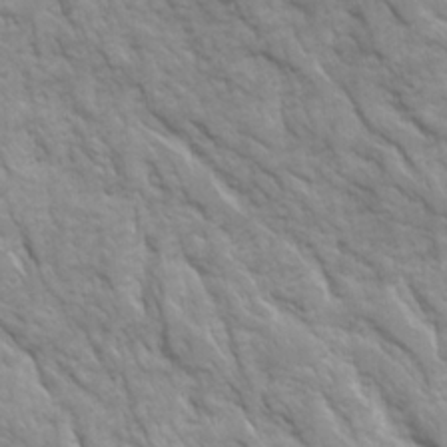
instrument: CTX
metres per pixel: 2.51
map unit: Ave
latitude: 16.5357
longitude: -131.7828
